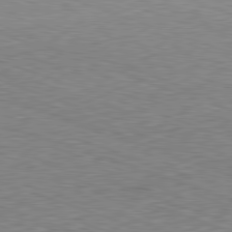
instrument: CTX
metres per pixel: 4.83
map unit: Hpe
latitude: -82.3873
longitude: 14.4629
